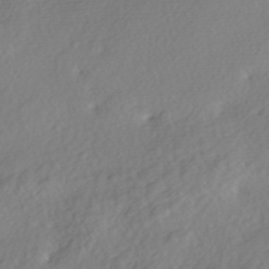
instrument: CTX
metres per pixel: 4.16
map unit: Nhe
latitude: -47.5210
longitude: -172.7057
